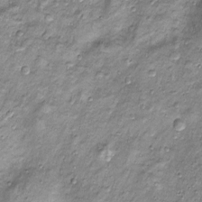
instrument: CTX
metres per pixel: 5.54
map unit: Htu
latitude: -4.5007
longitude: 159.6344
